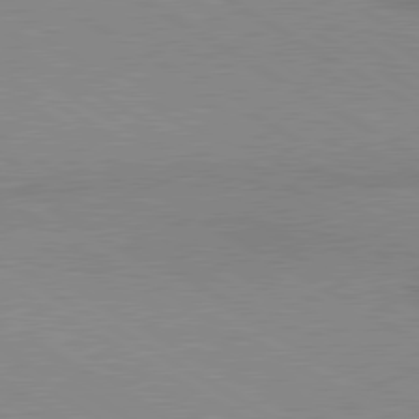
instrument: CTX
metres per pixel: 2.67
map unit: lApd
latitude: 80.1767
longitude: 166.3684
